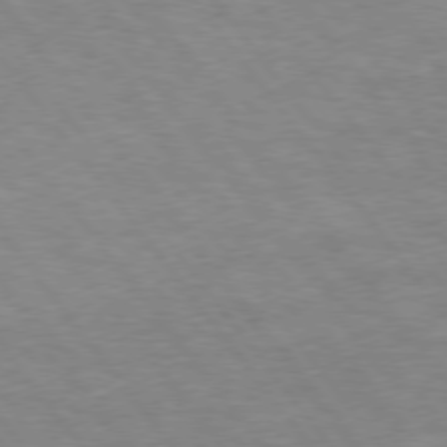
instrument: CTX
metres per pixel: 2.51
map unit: Hpe
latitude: 74.8947
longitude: -143.6316
